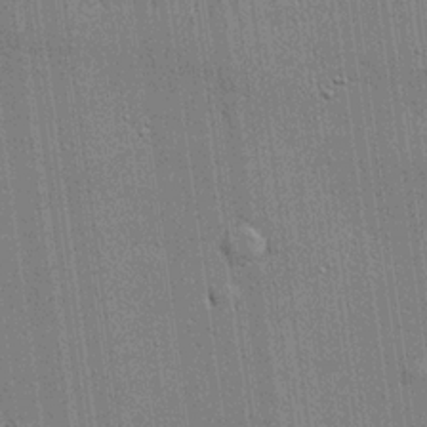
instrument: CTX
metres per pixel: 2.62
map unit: lHvf
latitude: 21.0837
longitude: 143.1809
